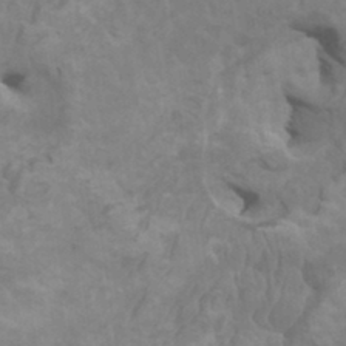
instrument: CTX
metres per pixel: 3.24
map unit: HNhu
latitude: 4.4034
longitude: -2.4979
